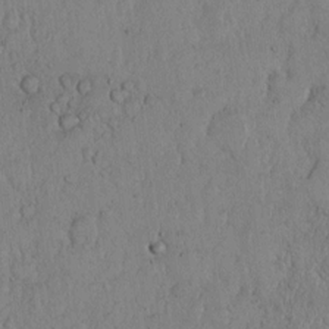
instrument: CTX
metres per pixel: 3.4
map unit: Hto
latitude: 11.6883
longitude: -57.4426
